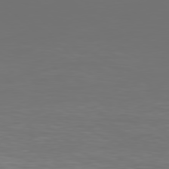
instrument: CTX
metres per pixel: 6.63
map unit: Hpe
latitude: 77.6505
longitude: -122.8380
